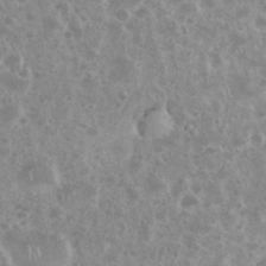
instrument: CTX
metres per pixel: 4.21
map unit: eHh
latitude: 35.0080
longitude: -61.5182
